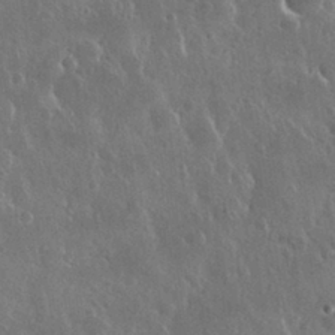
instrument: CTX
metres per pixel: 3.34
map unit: Nhu
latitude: 30.4601
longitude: -56.2522
